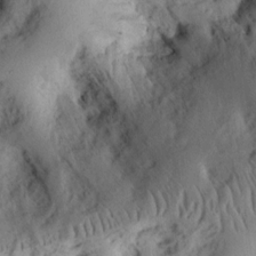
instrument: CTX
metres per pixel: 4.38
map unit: Ht
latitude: 8.6491
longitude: -75.2726
